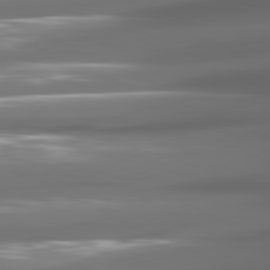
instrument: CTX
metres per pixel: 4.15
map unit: lApd
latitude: 80.9514
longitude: -141.1592
